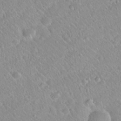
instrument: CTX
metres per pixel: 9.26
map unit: Hto
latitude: 20.3845
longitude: -53.1592
